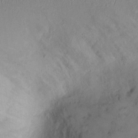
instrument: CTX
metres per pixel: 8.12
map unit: Ht
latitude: 0.9513
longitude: -13.7261
